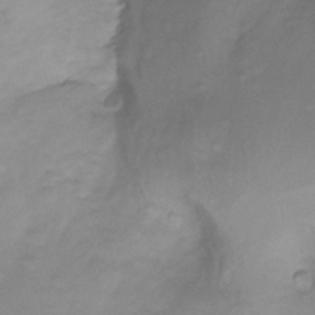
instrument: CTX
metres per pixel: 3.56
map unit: Ht
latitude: 6.2145
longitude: -29.9528
